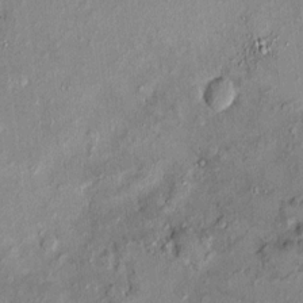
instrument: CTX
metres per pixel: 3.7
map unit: HNhu
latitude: 6.9514
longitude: 0.4818
